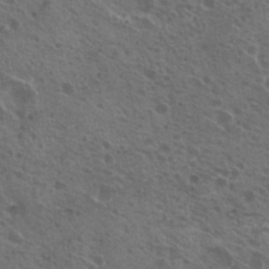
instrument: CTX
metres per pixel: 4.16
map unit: Nhu
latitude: 21.5749
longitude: -30.8002
